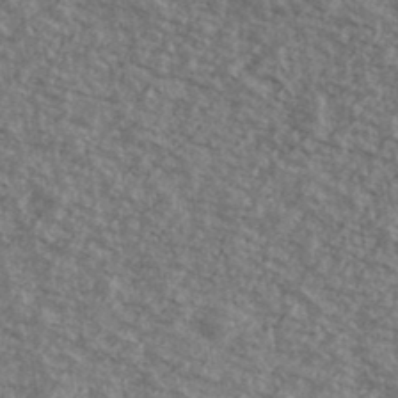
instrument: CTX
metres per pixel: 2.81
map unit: Ave
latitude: 40.4978
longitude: -109.2537
